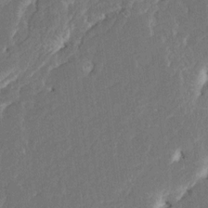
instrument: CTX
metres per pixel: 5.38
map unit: HNhu
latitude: 5.9528
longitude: -6.4034
